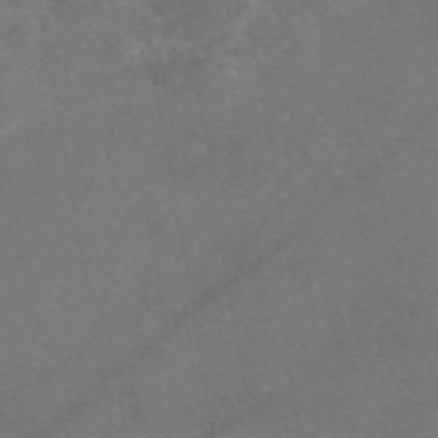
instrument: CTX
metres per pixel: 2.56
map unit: eAb
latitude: 47.7072
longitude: 108.9353
